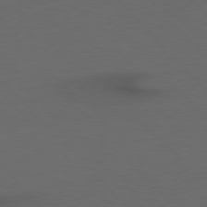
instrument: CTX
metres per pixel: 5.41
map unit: Hpe
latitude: 76.8380
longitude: -155.7638
